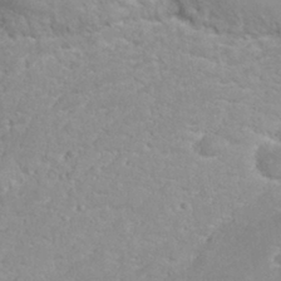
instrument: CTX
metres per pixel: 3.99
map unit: eHh
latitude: 32.1578
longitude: -61.2348
